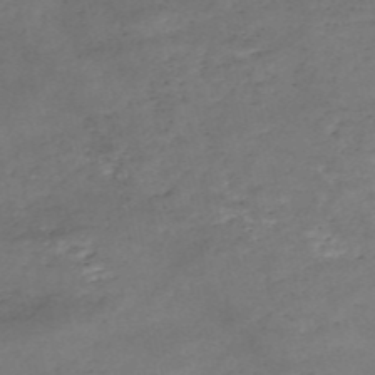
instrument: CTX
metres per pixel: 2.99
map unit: eHh
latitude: -54.5007
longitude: -90.9325
